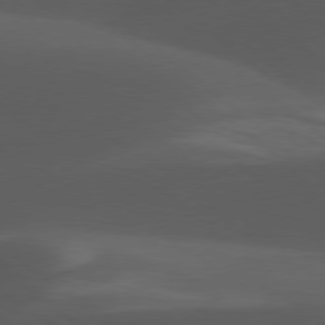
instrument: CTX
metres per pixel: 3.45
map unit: lApd
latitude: 77.8961
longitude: -54.8947
